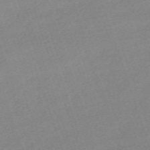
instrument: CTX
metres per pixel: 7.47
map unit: eHh
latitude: -64.2740
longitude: 50.6518
